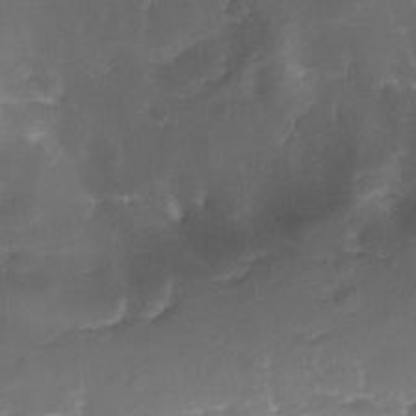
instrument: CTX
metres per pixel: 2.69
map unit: Ave
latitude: -8.3306
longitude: -122.8191
